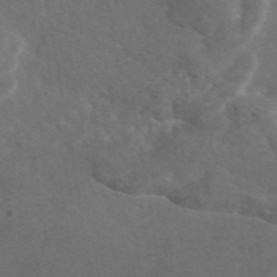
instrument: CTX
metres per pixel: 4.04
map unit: eAb
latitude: 46.5924
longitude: 114.7085
